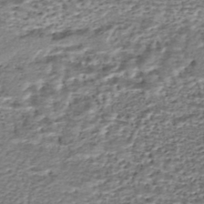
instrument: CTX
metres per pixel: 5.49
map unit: HNhu
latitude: -45.5021
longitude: 106.2551
